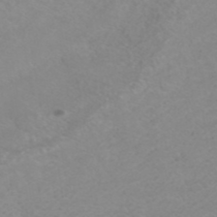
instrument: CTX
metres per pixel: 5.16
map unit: ANa
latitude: 39.6316
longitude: 24.0094
